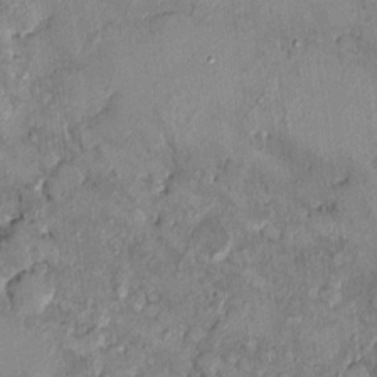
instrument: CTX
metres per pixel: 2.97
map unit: HNhu
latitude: 6.5735
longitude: 0.4251
